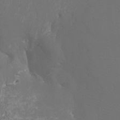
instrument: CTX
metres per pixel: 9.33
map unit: Htu
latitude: -7.2754
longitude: -32.7624
